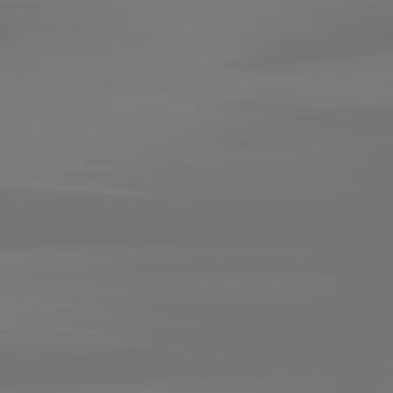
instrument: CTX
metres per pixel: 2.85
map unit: lApd
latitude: 83.0647
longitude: -131.5372
